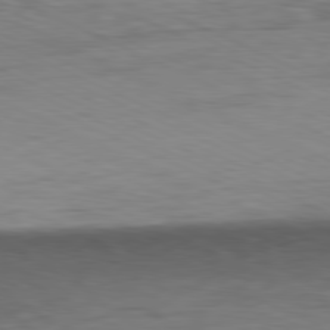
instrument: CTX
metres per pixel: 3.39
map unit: Ap
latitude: -81.4644
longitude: -61.8772
